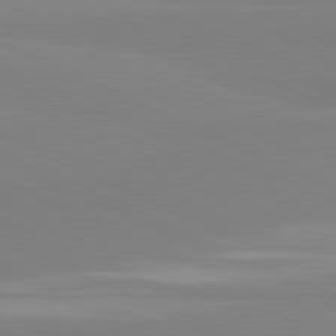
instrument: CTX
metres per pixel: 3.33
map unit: lApd
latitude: 81.8961
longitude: 179.1242
